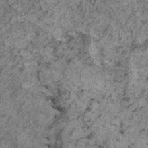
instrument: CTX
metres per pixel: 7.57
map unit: HNhu
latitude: 0.3467
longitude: 4.6896
